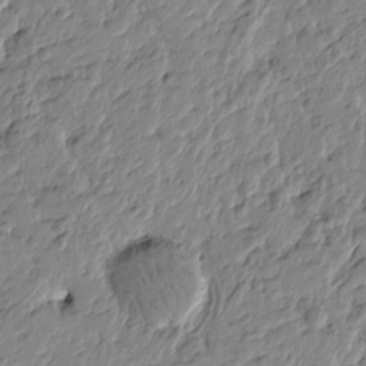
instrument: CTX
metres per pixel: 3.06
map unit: Htu
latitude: -4.5384
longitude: 178.9352
